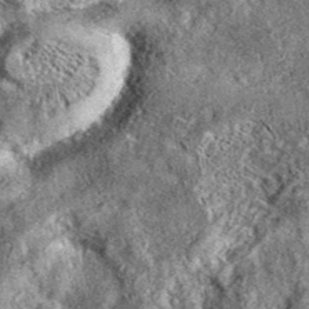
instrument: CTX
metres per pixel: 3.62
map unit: eAb
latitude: 37.4615
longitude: 108.6896
